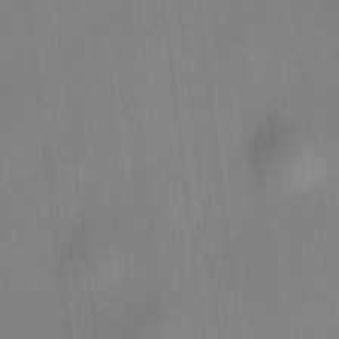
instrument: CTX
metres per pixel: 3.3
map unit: HNhu
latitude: 8.6113
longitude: 13.8989
